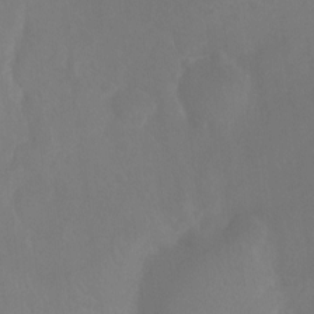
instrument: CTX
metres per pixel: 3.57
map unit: Ht
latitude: -8.4629
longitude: -33.7261
